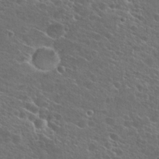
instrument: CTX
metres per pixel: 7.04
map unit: Hto
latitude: 26.1200
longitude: -45.1025
